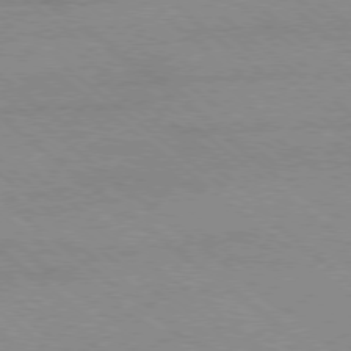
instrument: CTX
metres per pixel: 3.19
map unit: Ap
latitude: -78.9163
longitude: -65.1025
